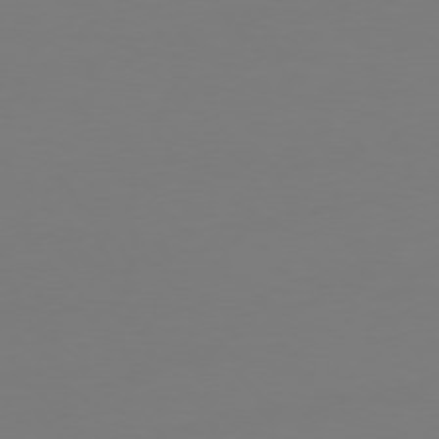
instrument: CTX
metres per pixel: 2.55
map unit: Hpe
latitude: 75.6127
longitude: -139.4237
